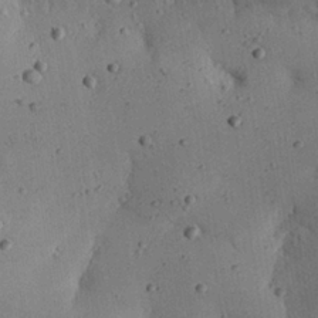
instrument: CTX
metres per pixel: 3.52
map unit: eHh
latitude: 25.0647
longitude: -71.9528
